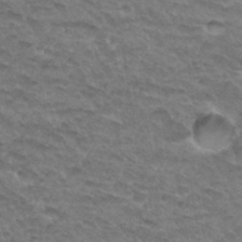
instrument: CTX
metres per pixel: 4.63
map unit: Hto
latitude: 33.2348
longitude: -47.7261
